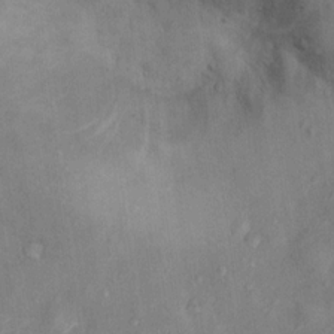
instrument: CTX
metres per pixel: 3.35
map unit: Ht
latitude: 13.9717
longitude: -41.2348
